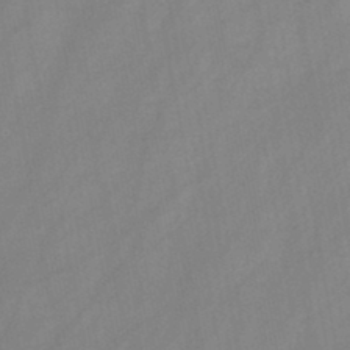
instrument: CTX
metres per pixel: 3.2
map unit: HNb
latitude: -46.0283
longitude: -38.3467
